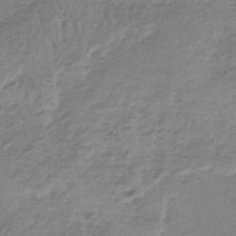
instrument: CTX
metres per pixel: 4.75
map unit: HNb
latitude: -34.7652
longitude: 56.8786
